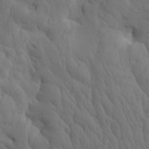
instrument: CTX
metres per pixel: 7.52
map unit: eHh
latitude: -0.6708
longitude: 15.0298
